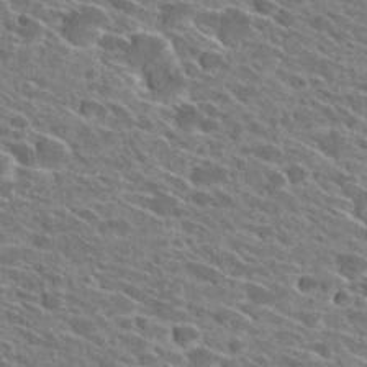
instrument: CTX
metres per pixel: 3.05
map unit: Hto
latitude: 27.3293
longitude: -42.9703
